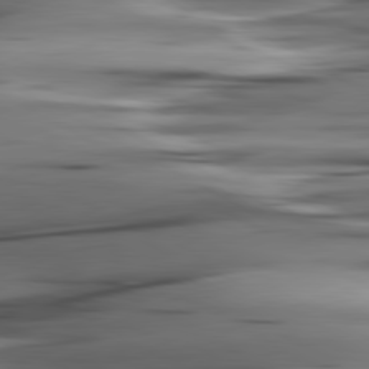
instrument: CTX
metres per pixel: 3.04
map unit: lApd
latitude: 80.7057
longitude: -122.7246
